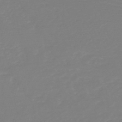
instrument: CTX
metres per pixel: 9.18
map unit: HNb
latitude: -49.2754
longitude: -43.1970
